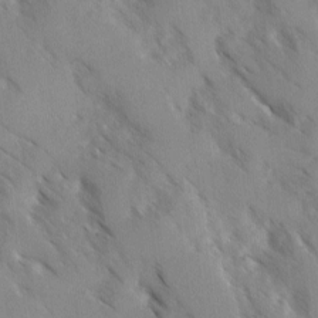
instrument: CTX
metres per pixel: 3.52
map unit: Ave
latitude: -0.4629
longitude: -111.3293
